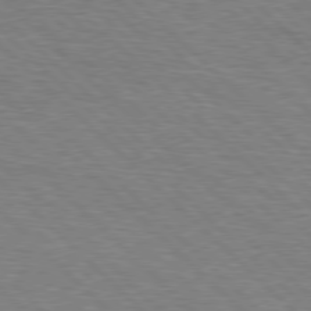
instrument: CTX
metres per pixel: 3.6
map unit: Hpe
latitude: 77.4237
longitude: -151.8961
